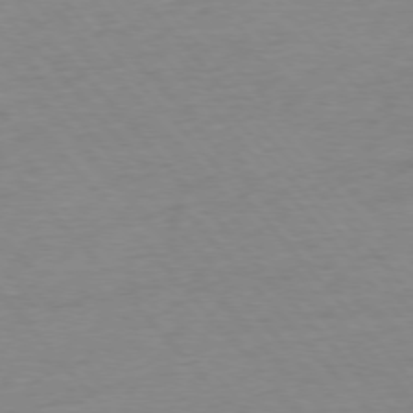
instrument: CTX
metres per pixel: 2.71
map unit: Ap
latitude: -76.3684
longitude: -93.5371
